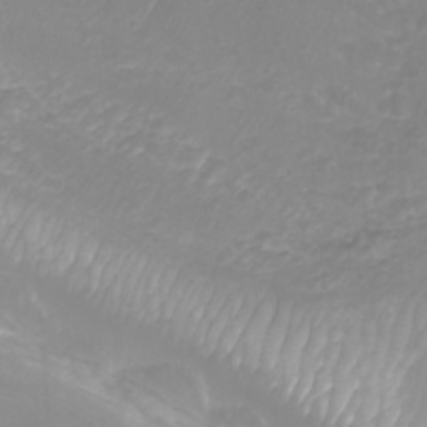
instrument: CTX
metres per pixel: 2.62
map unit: Htu
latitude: -9.3132
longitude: -75.4049
